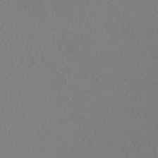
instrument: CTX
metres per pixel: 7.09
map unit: Htu
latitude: -6.8219
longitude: -73.3482
